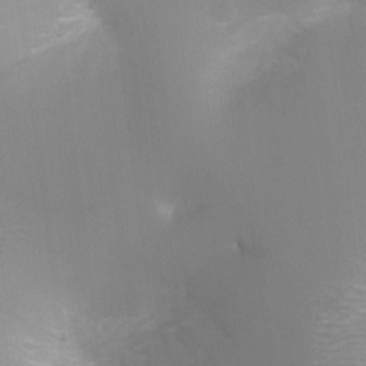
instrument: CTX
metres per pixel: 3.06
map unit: Ht
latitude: -8.3117
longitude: -24.3278
